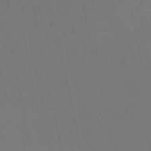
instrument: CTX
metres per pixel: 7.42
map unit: HNb
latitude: -54.5007
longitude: -35.4426
